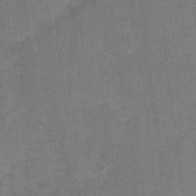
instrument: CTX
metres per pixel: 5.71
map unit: Nhu
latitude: -16.7464
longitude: -55.9528
